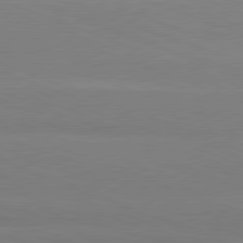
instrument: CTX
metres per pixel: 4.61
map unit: lApd
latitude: 81.0647
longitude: -131.7639
